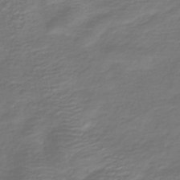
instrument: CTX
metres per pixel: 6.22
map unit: HNb
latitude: -42.6518
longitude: 50.1417
